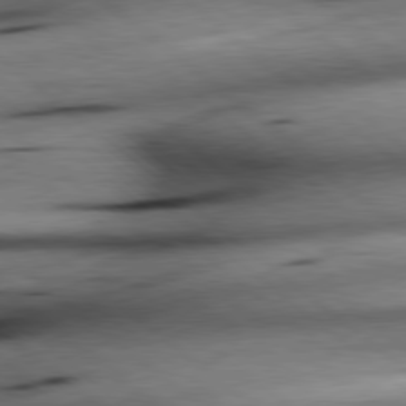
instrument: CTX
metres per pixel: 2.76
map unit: lApd
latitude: 79.0459
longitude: -140.3845
